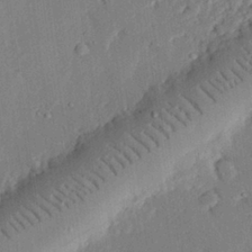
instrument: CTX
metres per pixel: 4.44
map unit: eHh
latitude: 27.2726
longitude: -82.2522
